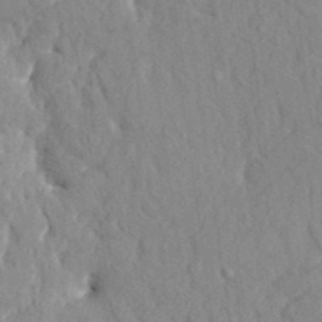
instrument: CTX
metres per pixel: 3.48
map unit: HNhu
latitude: 4.9514
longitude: 10.3306
